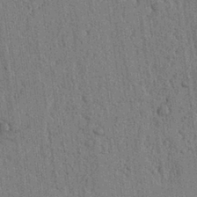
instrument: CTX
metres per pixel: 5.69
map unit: lAvf
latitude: 6.9514
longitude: 164.7086
